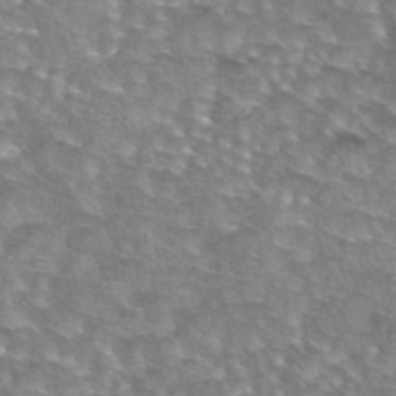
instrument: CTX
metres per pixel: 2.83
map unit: eAb
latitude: 44.3089
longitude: 104.6518
